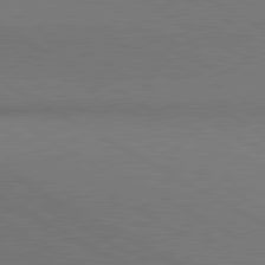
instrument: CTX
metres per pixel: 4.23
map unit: lApd
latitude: 81.0458
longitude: 147.2943
